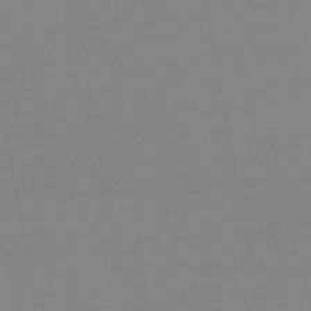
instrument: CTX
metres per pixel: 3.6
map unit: eHb
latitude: -50.4629
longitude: 74.0850
